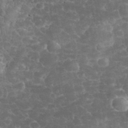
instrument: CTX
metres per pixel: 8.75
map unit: eHh
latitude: 33.0836
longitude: -63.5938
